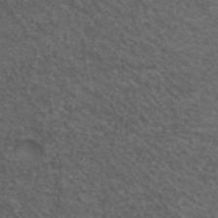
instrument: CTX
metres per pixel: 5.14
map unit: ANa
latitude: 42.9892
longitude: 24.7841
